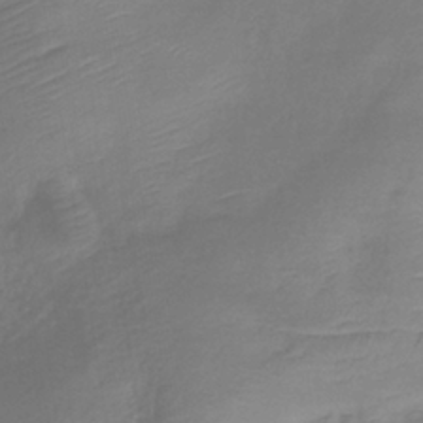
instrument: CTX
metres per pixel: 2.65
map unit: lHb
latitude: -37.1242
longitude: 73.4454
